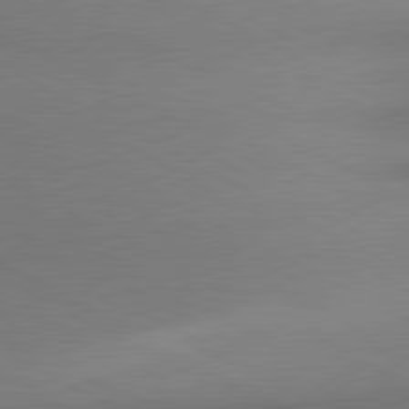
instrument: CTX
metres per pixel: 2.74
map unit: lApd
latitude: 80.8947
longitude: 155.2943
